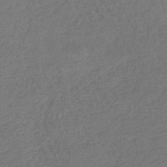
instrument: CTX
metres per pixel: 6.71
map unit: lHb
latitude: -45.4454
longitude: 70.0283
